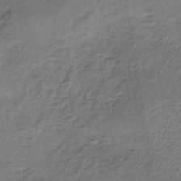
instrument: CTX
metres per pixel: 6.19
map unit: lHb
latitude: -35.6155
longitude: 62.5762
